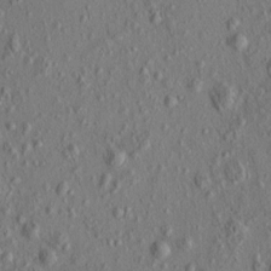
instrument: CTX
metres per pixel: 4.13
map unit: eHh
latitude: -0.6897
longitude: 18.4440
